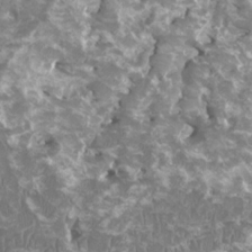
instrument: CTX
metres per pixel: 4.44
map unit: HNhu
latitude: 2.2522
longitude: -0.3467
